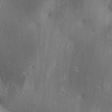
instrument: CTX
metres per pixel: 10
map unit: lAa
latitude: 4.2333
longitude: -117.0647
